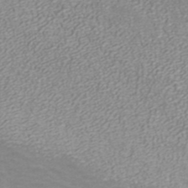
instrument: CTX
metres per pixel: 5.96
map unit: ANa
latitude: 40.4223
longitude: 23.3132
